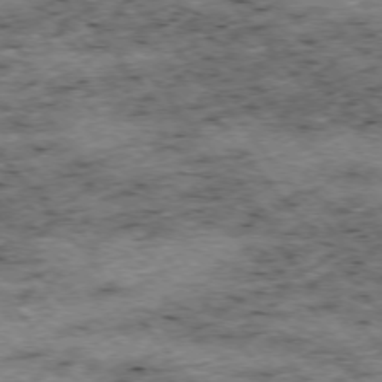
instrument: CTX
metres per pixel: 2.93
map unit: Hpe
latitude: -75.8990
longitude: -18.3467
